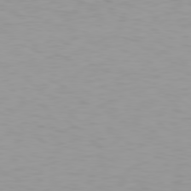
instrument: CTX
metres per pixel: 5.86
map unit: Hpe
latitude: 78.3845
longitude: -145.2348
